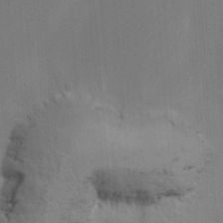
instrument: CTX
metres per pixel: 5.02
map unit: Ave
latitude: -0.7086
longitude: -113.1781
